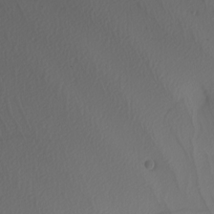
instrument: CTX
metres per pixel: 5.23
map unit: Nhu
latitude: -6.8786
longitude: -94.7624
